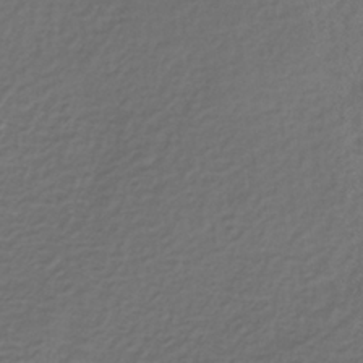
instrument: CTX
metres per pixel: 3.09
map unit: lHb
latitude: -35.2754
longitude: 61.3321
